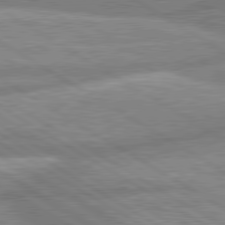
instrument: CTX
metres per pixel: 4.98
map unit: lApd
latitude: 80.3845
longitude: -165.1592
